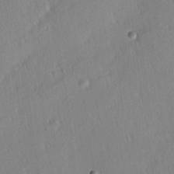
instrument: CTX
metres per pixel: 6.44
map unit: Hve
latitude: 25.4804
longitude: -93.5182
